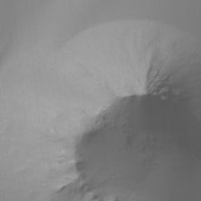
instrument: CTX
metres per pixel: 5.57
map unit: Ht
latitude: -16.2740
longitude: -49.3482
